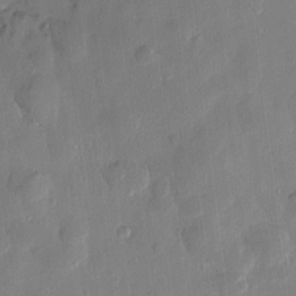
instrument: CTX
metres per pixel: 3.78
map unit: Htu
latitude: 1.3859
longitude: -177.9528
